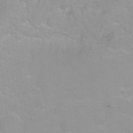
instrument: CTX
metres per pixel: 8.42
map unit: Ht
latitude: 2.8002
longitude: -33.7828
